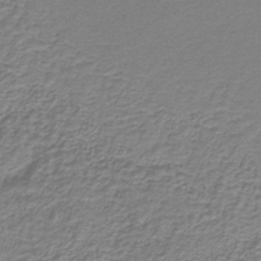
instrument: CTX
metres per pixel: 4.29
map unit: HNb
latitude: -38.9542
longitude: 51.1053
